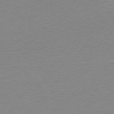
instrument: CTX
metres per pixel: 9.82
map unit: Ap
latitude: -78.1228
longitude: -62.2145
